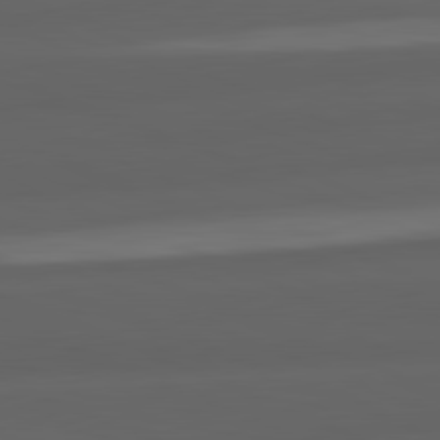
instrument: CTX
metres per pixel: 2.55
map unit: lApd
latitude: 82.2144
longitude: -170.8002
